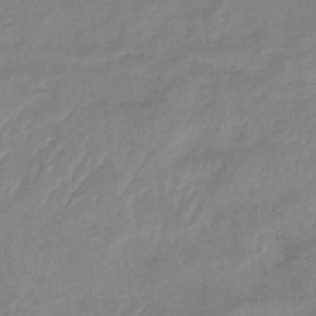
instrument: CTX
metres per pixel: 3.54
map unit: eHb
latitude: -34.0661
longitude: 72.6140
